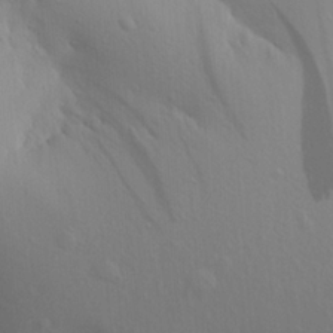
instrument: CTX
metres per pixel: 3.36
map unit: Aa
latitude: 18.1577
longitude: -142.1011
